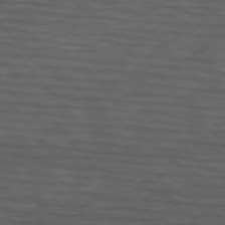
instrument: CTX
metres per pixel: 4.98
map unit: lApd
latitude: 75.5560
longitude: -82.9513
